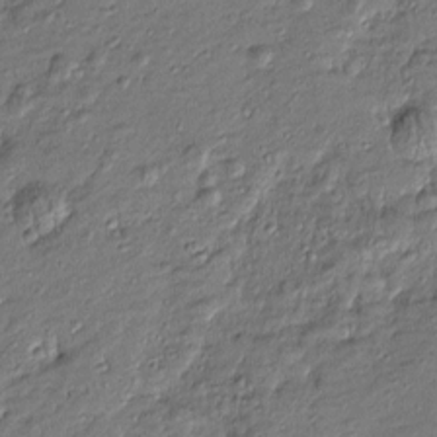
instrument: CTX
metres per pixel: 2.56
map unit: Htu
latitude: -7.3698
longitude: 177.1053
